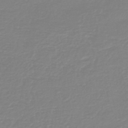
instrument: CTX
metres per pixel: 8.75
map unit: HNb
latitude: -45.2376
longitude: 54.2362
